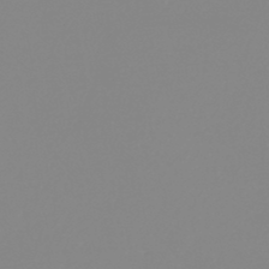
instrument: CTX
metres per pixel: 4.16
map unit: lHb
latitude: -44.7841
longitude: 55.0487
